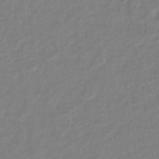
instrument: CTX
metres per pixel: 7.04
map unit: lHb
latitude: -41.9367
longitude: 74.6141
